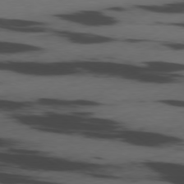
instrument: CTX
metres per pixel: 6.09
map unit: Ap
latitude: -79.3131
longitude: -61.8961
